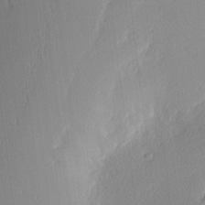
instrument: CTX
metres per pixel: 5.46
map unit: Nhu
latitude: 2.7624
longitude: -76.0822
